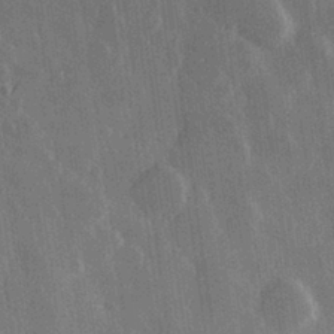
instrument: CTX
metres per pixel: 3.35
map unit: Hve
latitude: 29.0269
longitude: 147.4832
